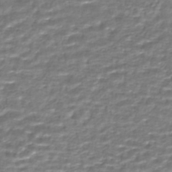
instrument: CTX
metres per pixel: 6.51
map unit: HNhu
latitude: -46.6140
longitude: 103.6911
